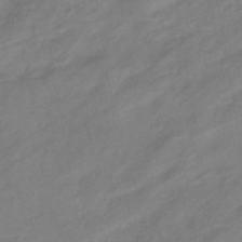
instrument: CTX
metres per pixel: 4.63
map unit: eHb
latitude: -43.4832
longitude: 85.0108
